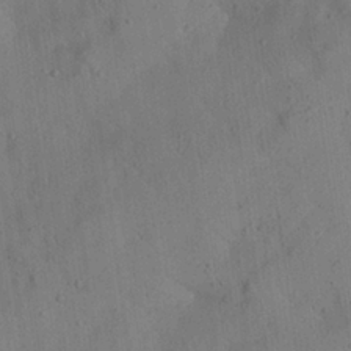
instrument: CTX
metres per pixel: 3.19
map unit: Aa
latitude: 24.8191
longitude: -143.2915
